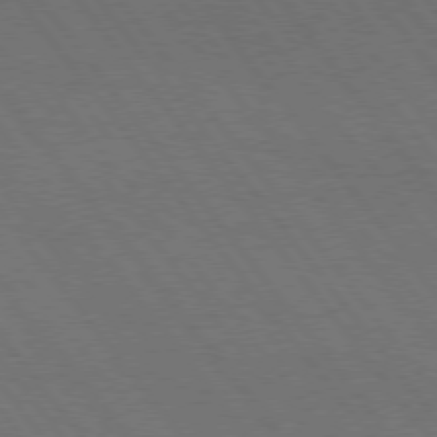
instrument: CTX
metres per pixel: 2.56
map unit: Hpe
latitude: 75.3671
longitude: -137.8017
